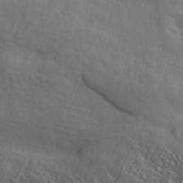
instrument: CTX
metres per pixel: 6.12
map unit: ANa
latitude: 42.2334
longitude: 53.0486
